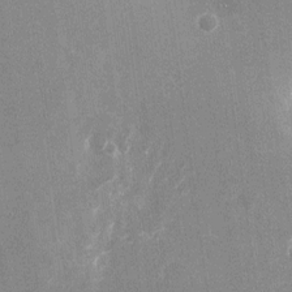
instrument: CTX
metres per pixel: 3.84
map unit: Nhu
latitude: -24.5196
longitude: -71.9150
